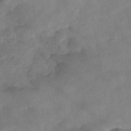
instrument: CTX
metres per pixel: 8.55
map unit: Nhe
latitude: -37.7288
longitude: -147.0837
